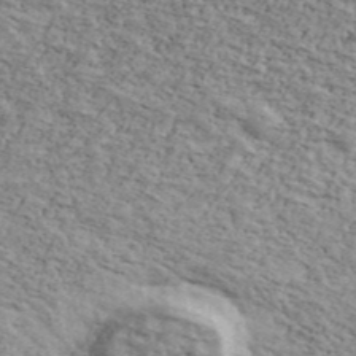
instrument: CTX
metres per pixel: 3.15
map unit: Ave
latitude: 41.2536
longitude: -109.5371
